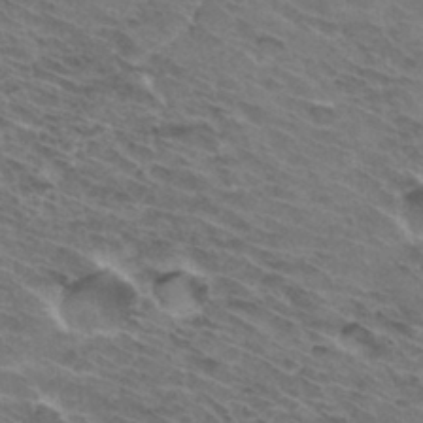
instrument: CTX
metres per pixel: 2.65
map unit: Hto
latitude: 32.4790
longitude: -44.5923
